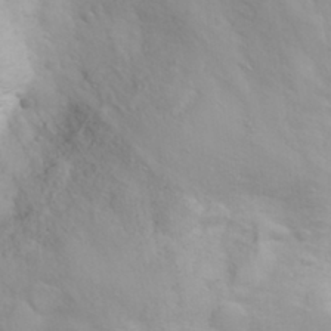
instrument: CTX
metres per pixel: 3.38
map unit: eHh
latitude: 31.8584
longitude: -61.0269
